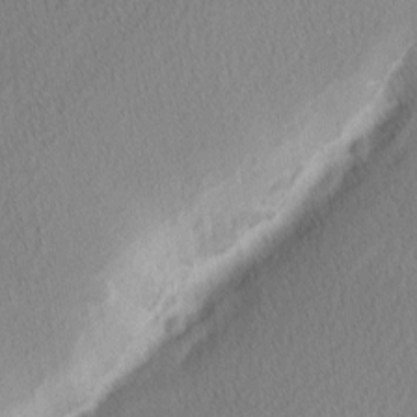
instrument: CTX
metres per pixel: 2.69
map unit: Nhu
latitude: 1.9528
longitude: -77.5938
